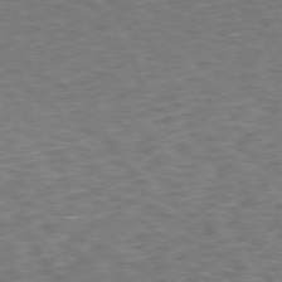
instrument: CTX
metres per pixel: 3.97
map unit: Hpe
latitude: 73.7450
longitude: -124.1577
